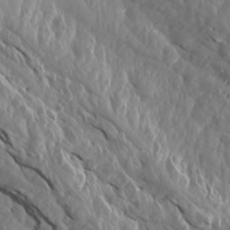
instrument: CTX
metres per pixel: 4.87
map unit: Aa
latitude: 15.0081
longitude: -143.7261
